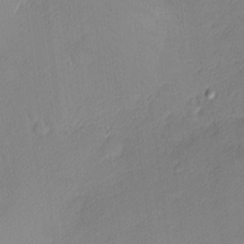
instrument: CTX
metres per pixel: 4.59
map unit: Nhu
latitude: 2.7624
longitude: -75.8772
